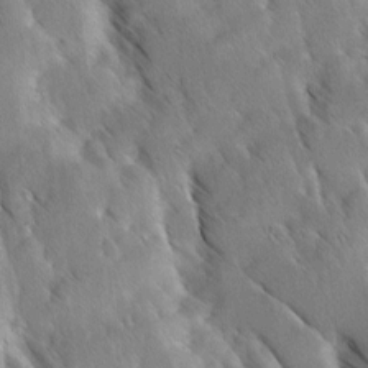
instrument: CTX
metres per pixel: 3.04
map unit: Ave
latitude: 8.8380
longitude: -104.1200
